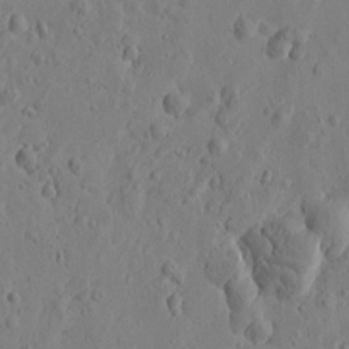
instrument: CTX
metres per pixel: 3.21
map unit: Htu
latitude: -1.2376
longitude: -177.0647
